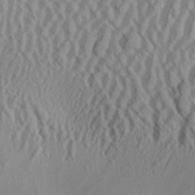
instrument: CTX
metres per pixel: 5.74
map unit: Aa
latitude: 26.1389
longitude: -135.6694
